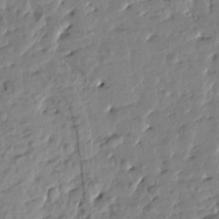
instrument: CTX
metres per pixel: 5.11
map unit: Htu
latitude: 1.2537
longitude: 179.9556
